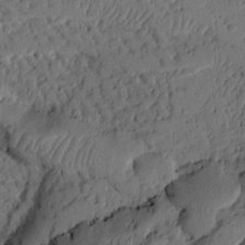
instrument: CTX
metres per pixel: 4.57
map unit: Ht
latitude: 9.9717
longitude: -77.7071
